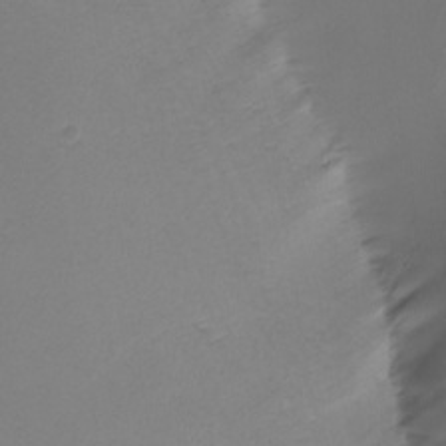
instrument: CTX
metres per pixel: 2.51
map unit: Nhu
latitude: -7.2187
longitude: -94.8569
